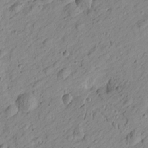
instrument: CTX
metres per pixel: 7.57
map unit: Htu
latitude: -0.8975
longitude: -175.1970
